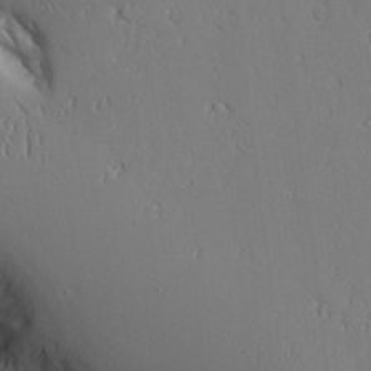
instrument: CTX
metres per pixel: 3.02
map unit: Aa
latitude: 10.1389
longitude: -129.5182
